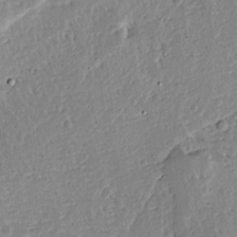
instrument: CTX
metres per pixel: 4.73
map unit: Ave
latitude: 12.8380
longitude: -137.9906
